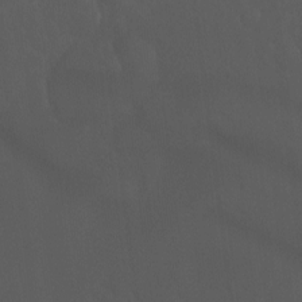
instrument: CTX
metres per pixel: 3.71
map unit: Hto
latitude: -7.9745
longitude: -45.4615
